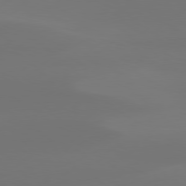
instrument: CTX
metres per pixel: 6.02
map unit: Hpe
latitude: 78.3279
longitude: -129.8772
